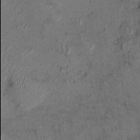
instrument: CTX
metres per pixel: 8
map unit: Ht
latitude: -1.0676
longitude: -13.9906
